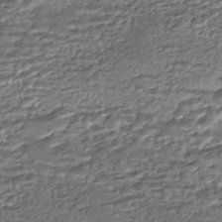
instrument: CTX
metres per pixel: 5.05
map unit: HNhu
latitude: -46.3306
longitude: 105.9178
